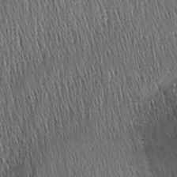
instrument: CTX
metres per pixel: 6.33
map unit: Nhu
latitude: -3.8044
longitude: -150.8380
